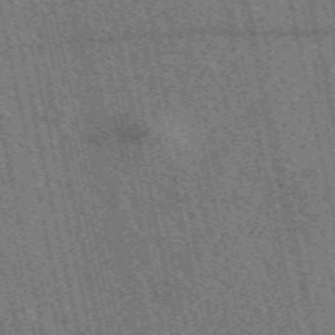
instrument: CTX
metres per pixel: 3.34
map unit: eAb
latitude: 51.7071
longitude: 114.1417
